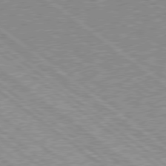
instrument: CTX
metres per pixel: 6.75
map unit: Hpe
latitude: 78.6113
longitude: -171.2726
